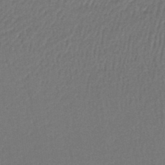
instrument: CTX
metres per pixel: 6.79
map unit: lHb
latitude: -43.6721
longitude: 58.2550
